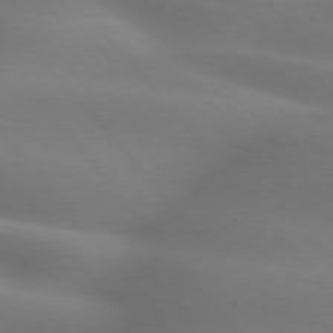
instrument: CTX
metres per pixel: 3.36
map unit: lApd
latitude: 75.7639
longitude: -60.7246
